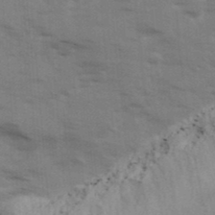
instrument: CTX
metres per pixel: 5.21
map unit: Ave
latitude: 13.1781
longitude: -102.5734
